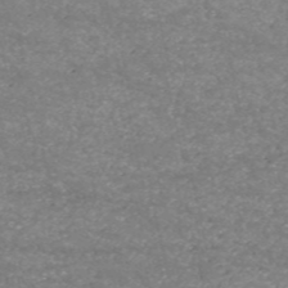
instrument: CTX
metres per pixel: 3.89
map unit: HNb
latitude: -53.7288
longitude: -38.7057
